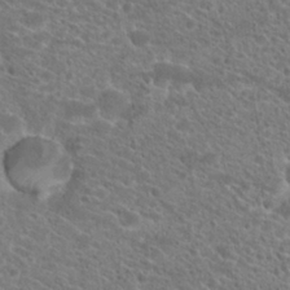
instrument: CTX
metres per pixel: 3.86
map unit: Hto
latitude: 20.6113
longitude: -38.7813
